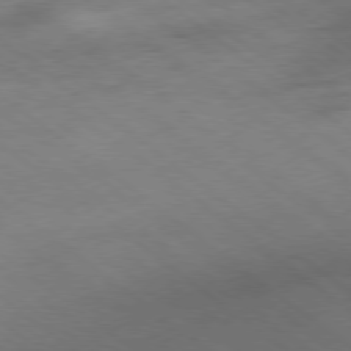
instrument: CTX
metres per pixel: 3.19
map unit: Hpe
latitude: -79.0297
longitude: 11.8989
